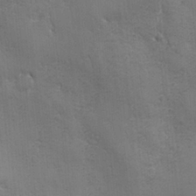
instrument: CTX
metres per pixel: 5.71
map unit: Ave
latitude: -7.0864
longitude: -120.6302
